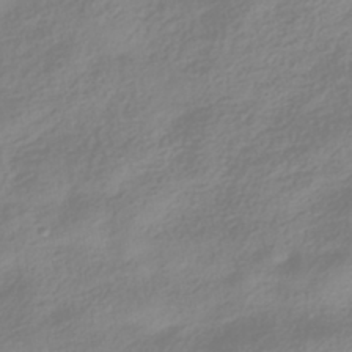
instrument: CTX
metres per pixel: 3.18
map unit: HNhu
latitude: -41.4643
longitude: 100.9163
